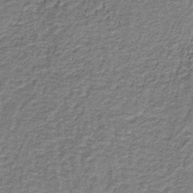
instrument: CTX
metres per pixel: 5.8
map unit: HNb
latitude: -38.9164
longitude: 50.9920
